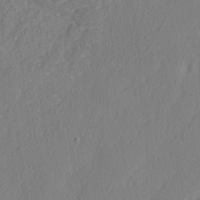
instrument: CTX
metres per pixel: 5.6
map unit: lAvf
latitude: -5.5966
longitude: -108.8380
